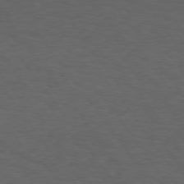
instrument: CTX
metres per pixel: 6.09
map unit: Hpe
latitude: 74.9325
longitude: -130.5924
